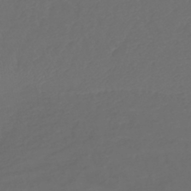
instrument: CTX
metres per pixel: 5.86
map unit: lHb
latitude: -43.3887
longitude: 77.0297
